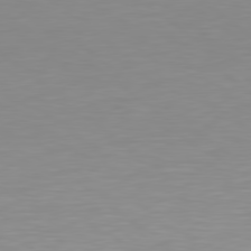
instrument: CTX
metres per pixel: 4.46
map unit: Hpe
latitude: 78.7624
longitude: -173.0458
